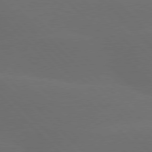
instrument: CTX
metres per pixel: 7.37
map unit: lApd
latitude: 77.6127
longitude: -52.6491
